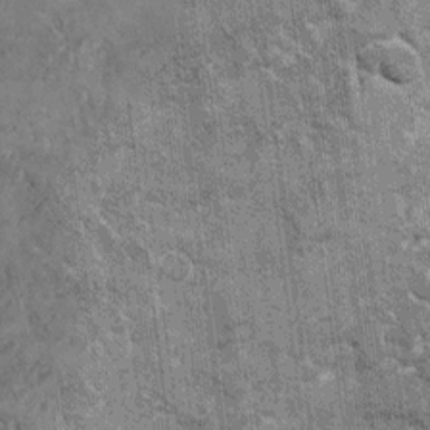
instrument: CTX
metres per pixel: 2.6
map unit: Hto
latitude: 9.4238
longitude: -36.0444
